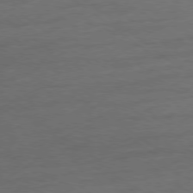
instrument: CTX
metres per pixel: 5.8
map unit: Ap
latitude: -79.2942
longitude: -78.3279
